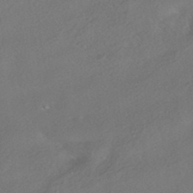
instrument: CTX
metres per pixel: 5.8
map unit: HNhu
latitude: -41.3132
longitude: 102.9920
